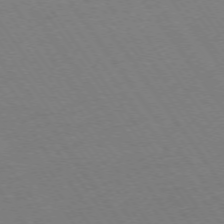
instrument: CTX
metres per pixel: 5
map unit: Ap
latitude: -74.3307
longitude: -77.8016
